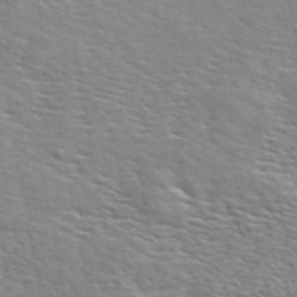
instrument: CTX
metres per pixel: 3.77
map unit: ANa
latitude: 49.3293
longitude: -74.7435
